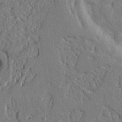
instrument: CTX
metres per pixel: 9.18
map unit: Nhu
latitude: 14.9703
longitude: -79.1403
